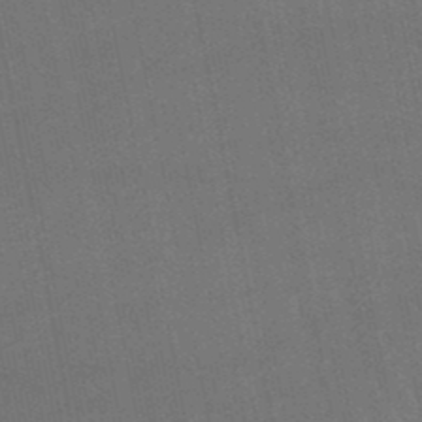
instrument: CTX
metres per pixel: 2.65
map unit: lHb
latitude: -48.5196
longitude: 71.0675
